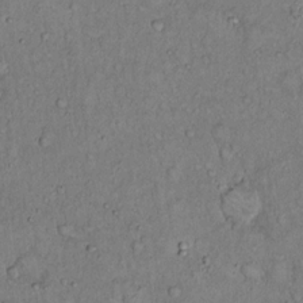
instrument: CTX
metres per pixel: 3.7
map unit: Hto
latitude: 14.4790
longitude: -57.0836
